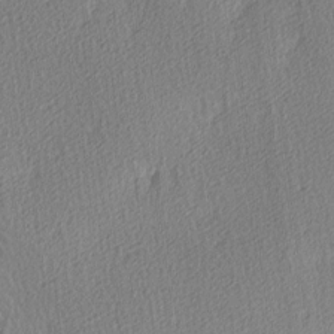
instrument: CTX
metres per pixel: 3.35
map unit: Ave
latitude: 3.5560
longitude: -112.5357
